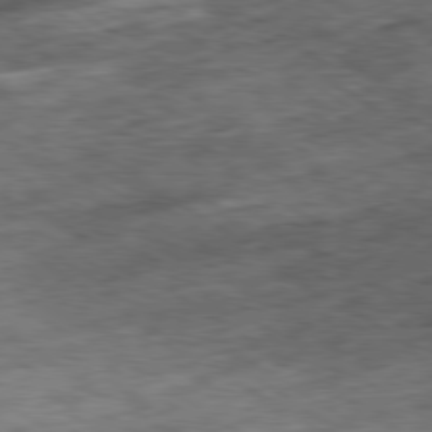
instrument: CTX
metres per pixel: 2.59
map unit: Hpe
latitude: -80.3873
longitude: 21.4643
